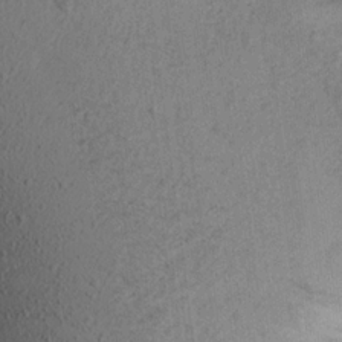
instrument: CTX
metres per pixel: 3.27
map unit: Aa
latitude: 18.5923
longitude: -146.2145
